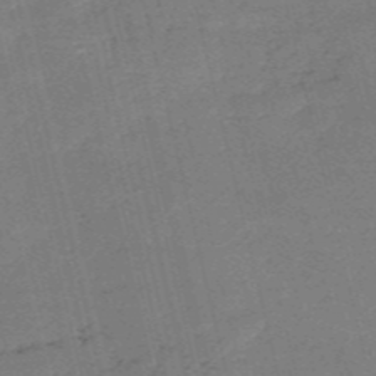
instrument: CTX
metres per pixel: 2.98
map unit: HNb
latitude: -55.4832
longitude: -42.8758
